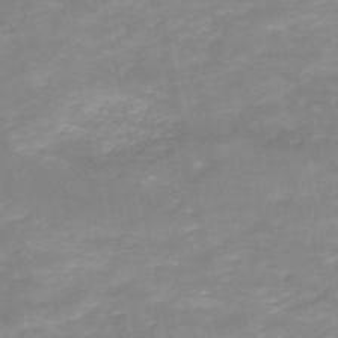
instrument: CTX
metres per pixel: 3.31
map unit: HNb
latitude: -50.4629
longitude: -39.1781
